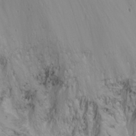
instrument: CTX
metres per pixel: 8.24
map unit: Nhu
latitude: -7.4265
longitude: -64.4601
